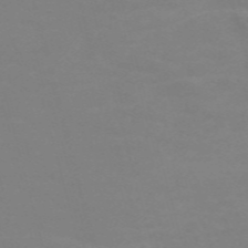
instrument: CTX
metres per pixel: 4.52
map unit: Nve
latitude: -59.3131
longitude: 60.2173
